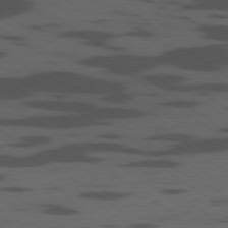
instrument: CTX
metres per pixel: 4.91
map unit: Ap
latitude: -79.6155
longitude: -99.5938
